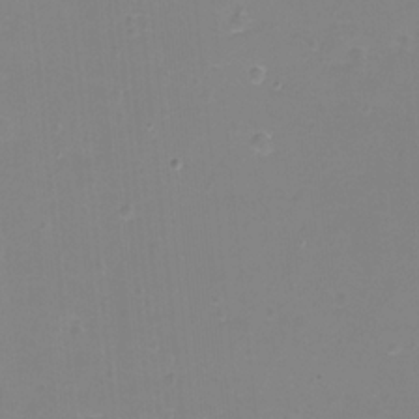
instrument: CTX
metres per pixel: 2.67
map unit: eHh
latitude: -12.2173
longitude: -60.5923
